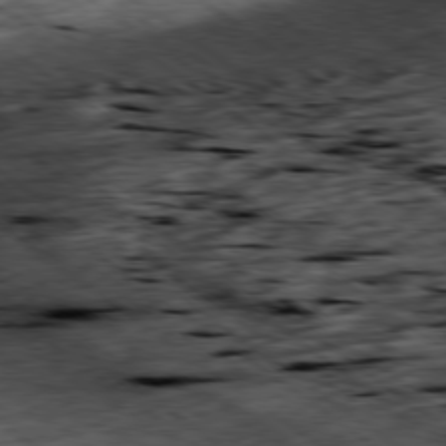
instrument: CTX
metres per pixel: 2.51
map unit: Ap
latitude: -79.1431
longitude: -52.5168
